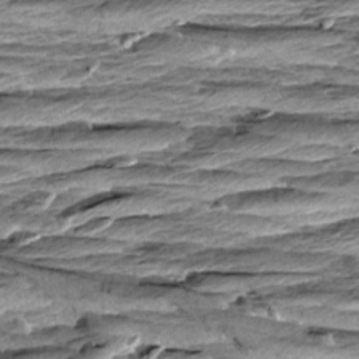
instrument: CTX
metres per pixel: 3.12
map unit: Aa
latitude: 8.7435
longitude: -137.8206
